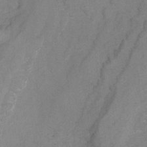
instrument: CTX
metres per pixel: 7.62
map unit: Hto
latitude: 7.1403
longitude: -36.1389
